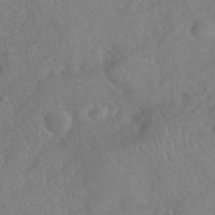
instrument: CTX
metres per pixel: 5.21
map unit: eHh
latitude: 40.0822
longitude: -56.1766
